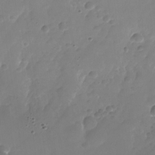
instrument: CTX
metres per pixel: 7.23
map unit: Nhu
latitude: -26.8408
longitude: -71.6127
